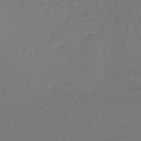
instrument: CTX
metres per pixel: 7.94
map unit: lHb
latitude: -45.4832
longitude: 71.8989
